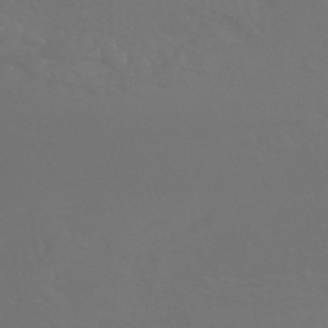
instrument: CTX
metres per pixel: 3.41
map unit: HNhu
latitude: -43.3320
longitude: 94.1039
